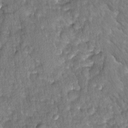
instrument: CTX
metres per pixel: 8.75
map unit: Ave
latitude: -11.4266
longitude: -119.0080
